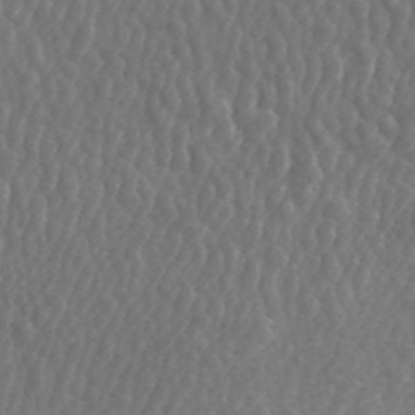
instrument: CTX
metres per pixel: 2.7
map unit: ANa
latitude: 44.6490
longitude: 23.6722
